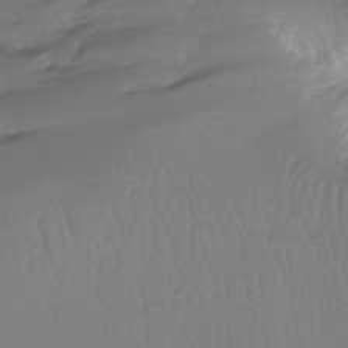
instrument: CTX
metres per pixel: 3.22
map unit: Htu
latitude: -12.4062
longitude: -47.0270
